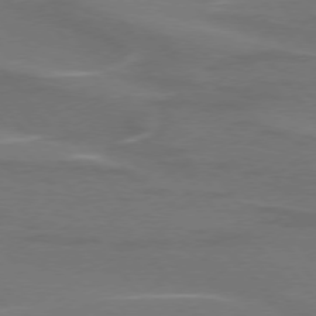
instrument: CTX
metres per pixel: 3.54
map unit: lApd
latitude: 75.1214
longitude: -62.6869
